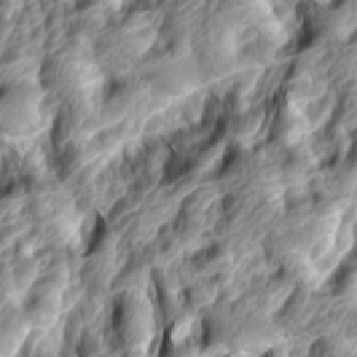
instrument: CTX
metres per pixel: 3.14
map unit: lAa
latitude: -5.0675
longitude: -122.9514
